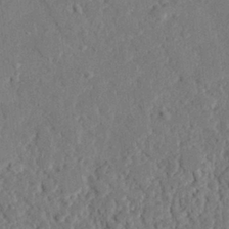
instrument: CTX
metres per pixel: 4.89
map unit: eHh
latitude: 27.1781
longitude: -80.6113
